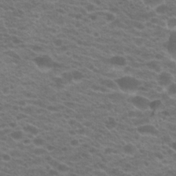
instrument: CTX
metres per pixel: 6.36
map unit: Hto
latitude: 21.8773
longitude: -37.3860
